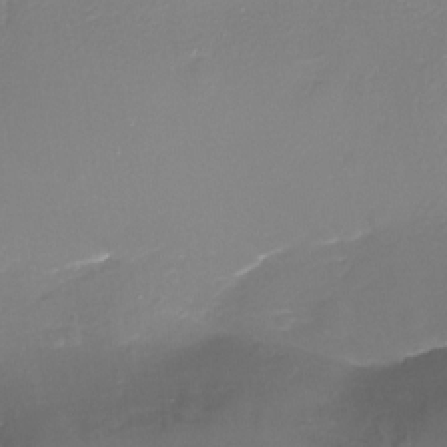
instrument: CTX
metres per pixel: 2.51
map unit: Nhu
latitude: -17.8045
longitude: -45.6316
